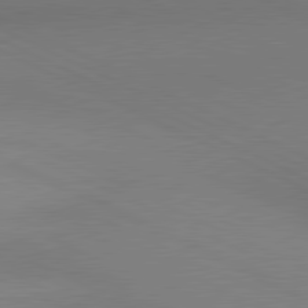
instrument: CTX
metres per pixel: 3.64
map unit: lApd
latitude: 81.0269
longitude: 144.3873
